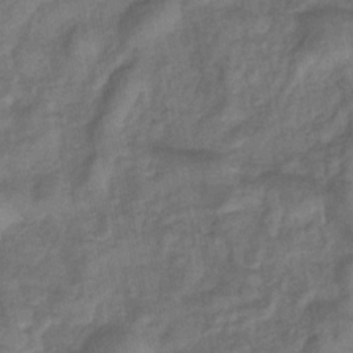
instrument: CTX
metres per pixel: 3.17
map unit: eHb
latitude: -33.2565
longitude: 74.0094
